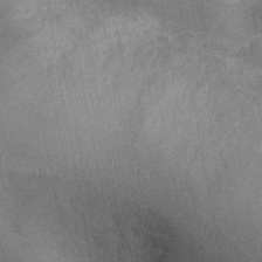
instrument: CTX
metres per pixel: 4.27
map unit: Ht
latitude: -3.5777
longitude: -15.5938
